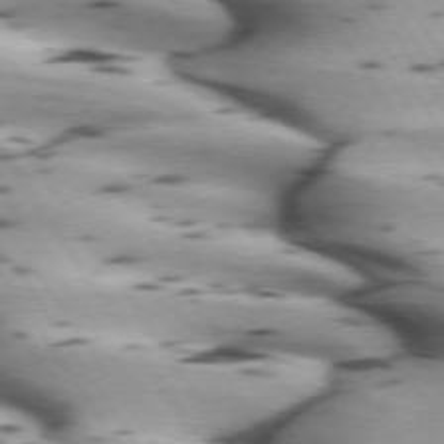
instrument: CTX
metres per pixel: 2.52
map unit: lApd
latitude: 72.6113
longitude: -53.4993
